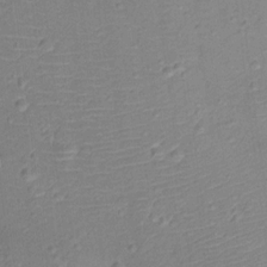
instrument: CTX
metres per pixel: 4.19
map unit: Ht
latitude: 12.1956
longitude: -38.9514
